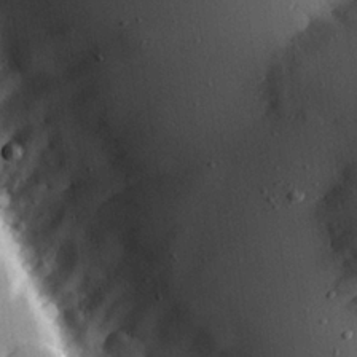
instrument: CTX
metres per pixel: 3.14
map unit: Hve
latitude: 25.7260
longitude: -91.9339
